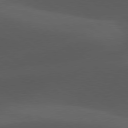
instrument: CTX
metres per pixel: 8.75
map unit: lApd
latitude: 78.0633
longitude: -55.1781
